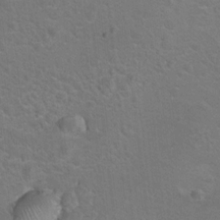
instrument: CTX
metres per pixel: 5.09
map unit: Hto
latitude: 8.7435
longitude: -30.6869
